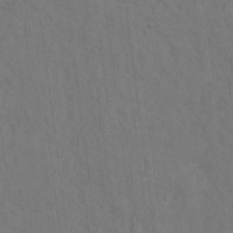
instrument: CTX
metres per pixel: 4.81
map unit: Hto
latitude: 15.3293
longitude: -36.1011
